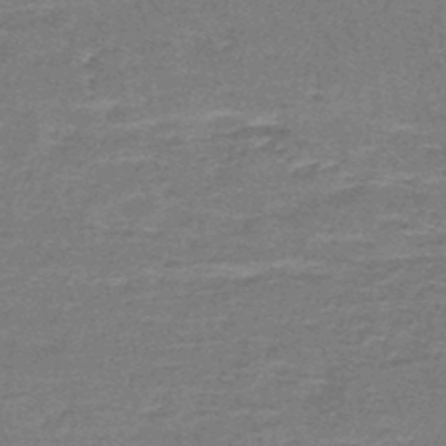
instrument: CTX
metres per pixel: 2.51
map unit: lHb
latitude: -43.5399
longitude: 55.8611
